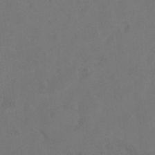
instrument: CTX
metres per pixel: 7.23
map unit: Hto
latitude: 8.4979
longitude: -35.0647
